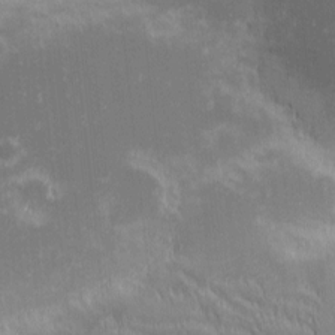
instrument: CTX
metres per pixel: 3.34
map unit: eHh
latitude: -1.1243
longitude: -85.3293
